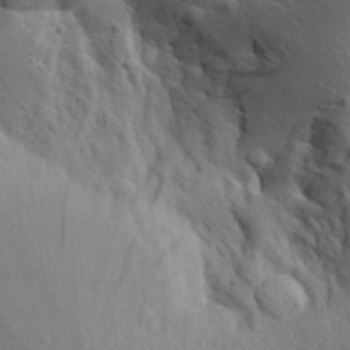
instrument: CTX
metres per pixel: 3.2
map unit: Aa
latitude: 28.6679
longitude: -132.5546
